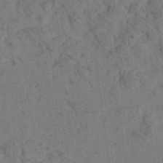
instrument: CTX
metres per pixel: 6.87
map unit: Aa
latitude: 20.0444
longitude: -141.0647
